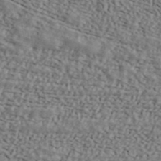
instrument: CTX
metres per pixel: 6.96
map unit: ANa
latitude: 43.4049
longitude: 47.5966
